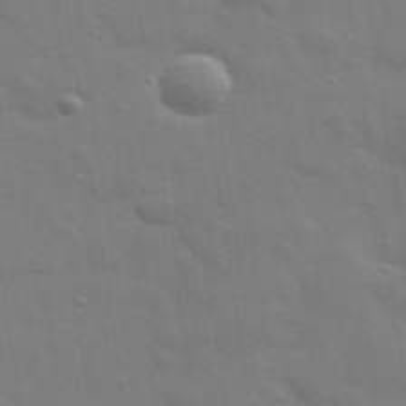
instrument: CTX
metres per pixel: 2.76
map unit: eHh
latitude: 34.8758
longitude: -81.0458
